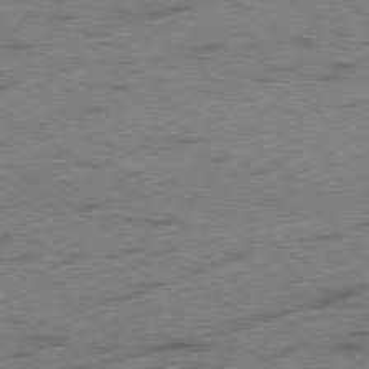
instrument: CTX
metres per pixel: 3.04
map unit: Hpe
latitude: -78.9352
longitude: -16.1011
